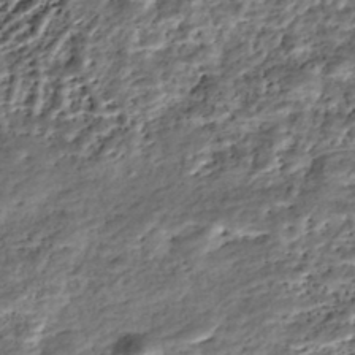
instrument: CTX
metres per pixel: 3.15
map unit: Nhe
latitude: -46.1039
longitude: 153.3320
